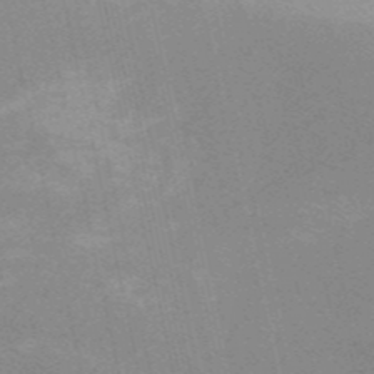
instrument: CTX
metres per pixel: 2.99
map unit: HNb
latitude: -54.2740
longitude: -41.7260
